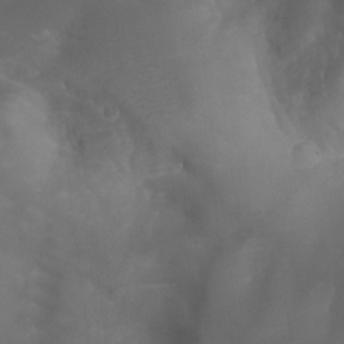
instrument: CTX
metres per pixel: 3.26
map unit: Aa
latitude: -7.5966
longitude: -78.1389
